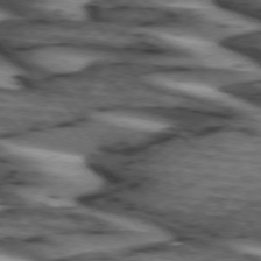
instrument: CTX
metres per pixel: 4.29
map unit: lApd
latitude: 74.1767
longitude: -72.2523
